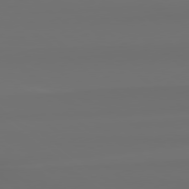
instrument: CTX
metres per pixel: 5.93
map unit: Hpe
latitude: 78.6680
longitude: -134.2900
